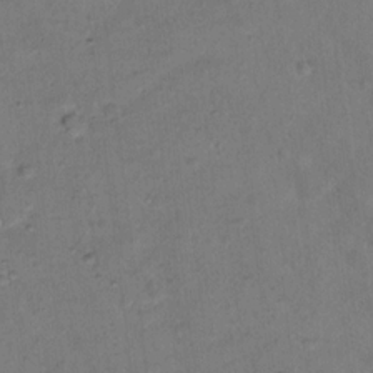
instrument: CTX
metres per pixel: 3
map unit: Nhu
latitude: 14.2145
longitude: -36.6680
